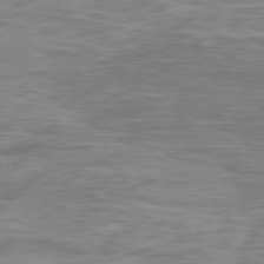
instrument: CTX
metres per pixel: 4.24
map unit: Ap
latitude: -79.1431
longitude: -74.7057
